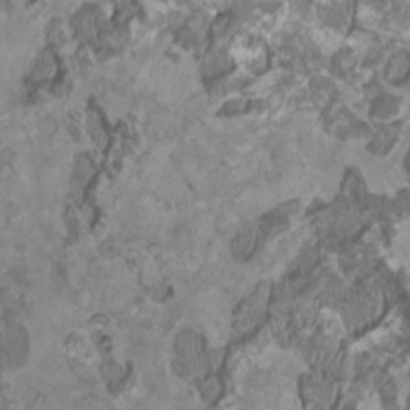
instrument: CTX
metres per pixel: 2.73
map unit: HNhu
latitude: 1.2159
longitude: -1.0080
